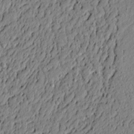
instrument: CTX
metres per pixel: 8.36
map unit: lAvf
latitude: 6.1389
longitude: 167.6722
